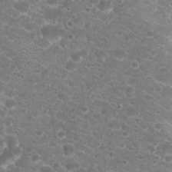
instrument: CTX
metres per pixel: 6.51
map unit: Hto
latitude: 18.8947
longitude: -36.9514
